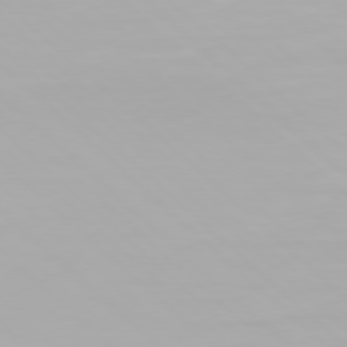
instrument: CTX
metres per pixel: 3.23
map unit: Hpe
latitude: 77.5182
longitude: -163.0270
